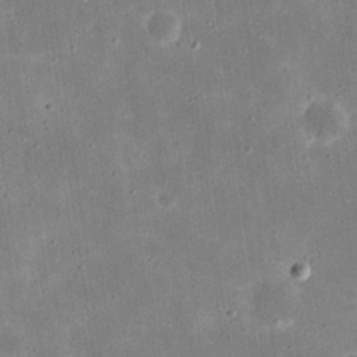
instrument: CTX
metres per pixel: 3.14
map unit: eHh
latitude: 21.5371
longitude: -67.7638
